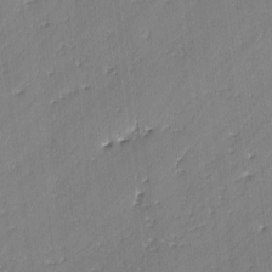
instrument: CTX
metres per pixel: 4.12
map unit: lAvf
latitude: -2.3495
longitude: -105.3860
